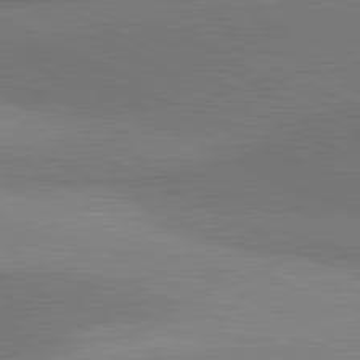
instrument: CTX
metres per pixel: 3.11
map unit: lApd
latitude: 81.2537
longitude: 154.1417
